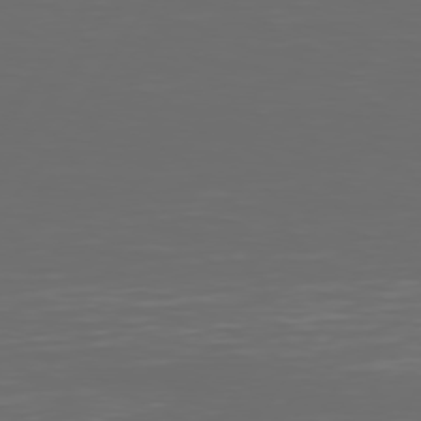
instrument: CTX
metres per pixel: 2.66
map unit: Hpe
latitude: 74.9514
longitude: -126.3090
